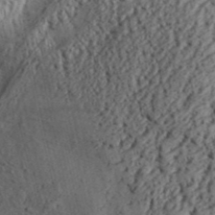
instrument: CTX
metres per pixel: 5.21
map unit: Aa
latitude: 30.9892
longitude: -136.9703
